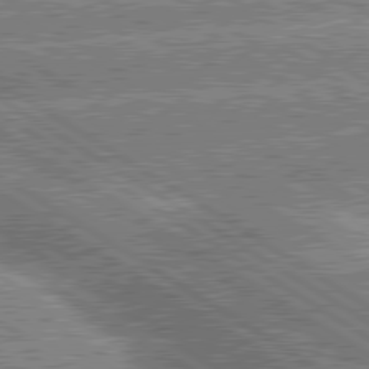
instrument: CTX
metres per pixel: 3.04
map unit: lApd
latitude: 80.2333
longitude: -151.6882
